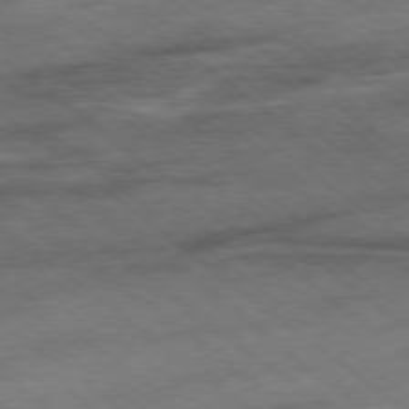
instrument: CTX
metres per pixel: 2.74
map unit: Hpe
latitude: -78.7085
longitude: -15.1215
